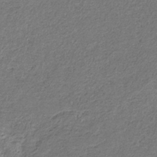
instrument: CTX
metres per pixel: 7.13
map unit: eHb
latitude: -30.6896
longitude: 68.7463
